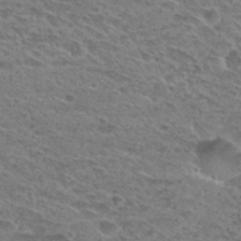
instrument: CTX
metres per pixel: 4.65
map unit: Hto
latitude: 30.0255
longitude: -48.3089
